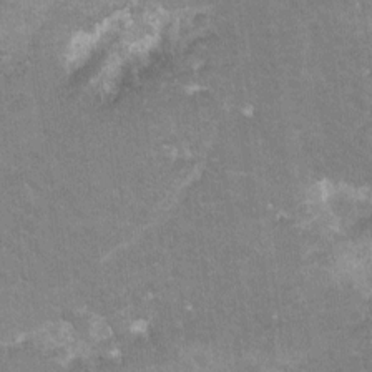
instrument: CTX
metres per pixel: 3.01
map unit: Hto
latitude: -4.1605
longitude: -36.1578
